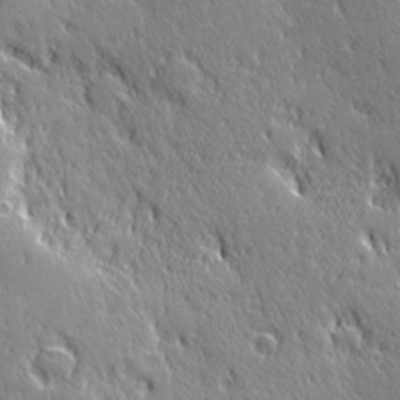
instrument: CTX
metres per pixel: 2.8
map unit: Ave
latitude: 21.2159
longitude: -135.9717
